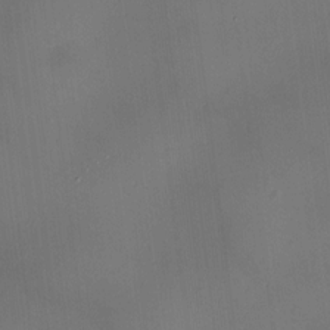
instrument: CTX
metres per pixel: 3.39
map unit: HNhu
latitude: 9.6127
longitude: 9.8989
